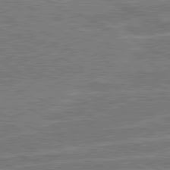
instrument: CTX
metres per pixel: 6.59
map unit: lApd
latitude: 80.9136
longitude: 140.5196
